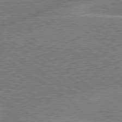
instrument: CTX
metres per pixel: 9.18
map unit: lApd
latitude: 79.7450
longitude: -145.4426
